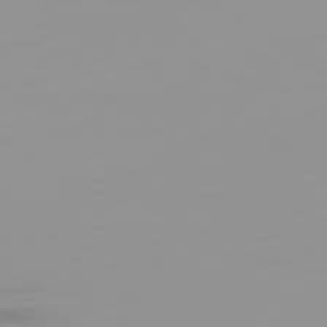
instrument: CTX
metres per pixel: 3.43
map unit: Ap
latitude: -79.2376
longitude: -69.6316
